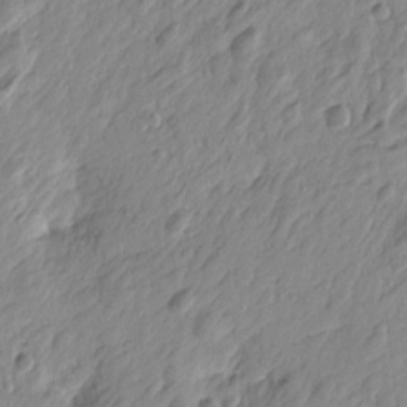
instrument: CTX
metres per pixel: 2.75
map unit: Htu
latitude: -4.4251
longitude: -179.8773
